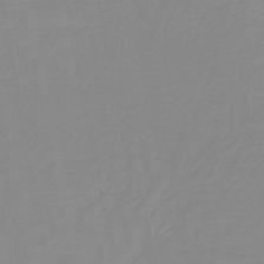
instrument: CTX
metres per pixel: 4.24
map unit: lHb
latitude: -40.7274
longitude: 63.4832
